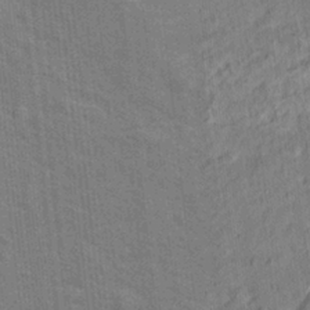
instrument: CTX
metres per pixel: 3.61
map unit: Hto
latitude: 14.5546
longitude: -39.3293
